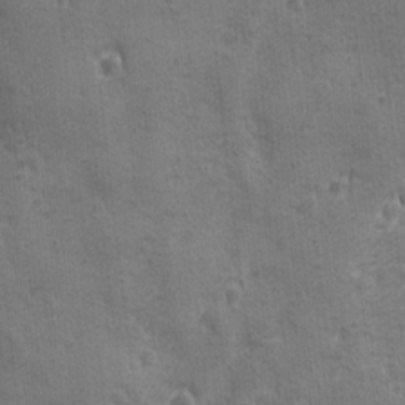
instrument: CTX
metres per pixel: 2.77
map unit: Ave
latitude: -7.8233
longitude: -120.4412
